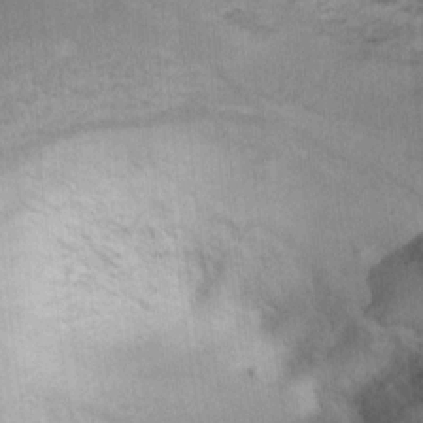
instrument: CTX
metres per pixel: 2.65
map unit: Ht
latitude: 7.3860
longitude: -30.3468
